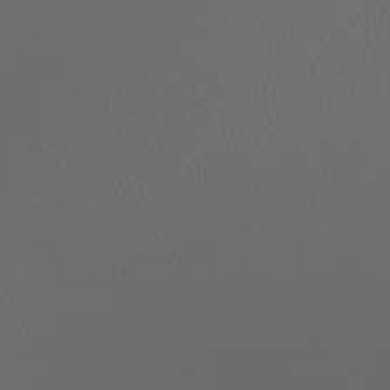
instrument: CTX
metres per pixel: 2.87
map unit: Htu
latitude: -4.9352
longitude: -88.7813
